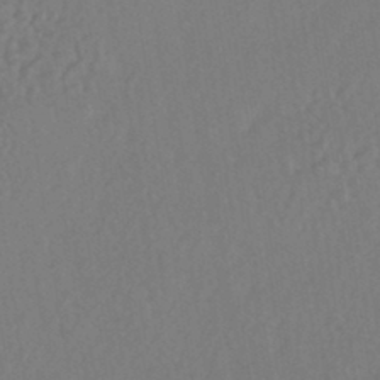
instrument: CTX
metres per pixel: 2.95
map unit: HNhu
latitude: -43.5021
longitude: 94.4251
